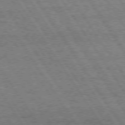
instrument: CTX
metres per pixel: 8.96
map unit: Hpe
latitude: 74.3845
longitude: -151.1403
